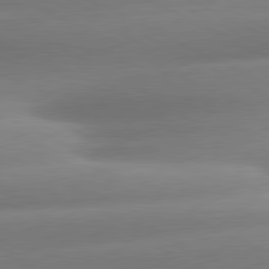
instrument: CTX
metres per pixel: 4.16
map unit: lApd
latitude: 80.5924
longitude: -159.4615
